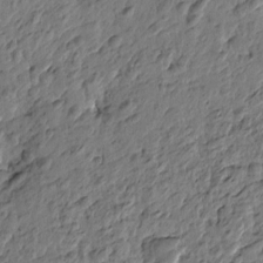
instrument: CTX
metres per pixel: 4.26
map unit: Htu
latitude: -2.3117
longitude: -178.8758
